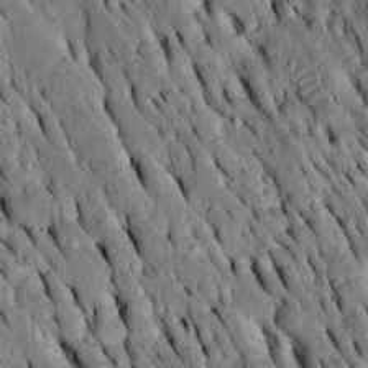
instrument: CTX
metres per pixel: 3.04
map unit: Htu
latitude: -2.8219
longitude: 150.6329
